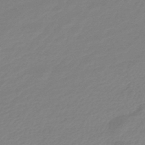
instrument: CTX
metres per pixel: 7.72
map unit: lHb
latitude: -45.3699
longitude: 70.5952
